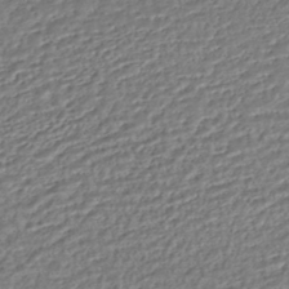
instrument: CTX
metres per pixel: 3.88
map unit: HNhu
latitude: -45.1242
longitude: 101.5210
